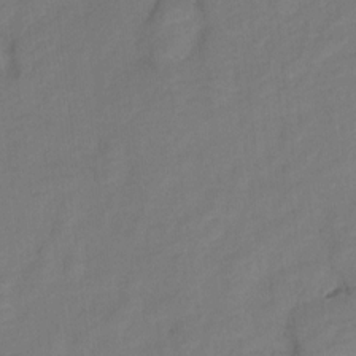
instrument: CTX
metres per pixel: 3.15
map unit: Hto
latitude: 5.4048
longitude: -32.6490
